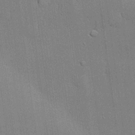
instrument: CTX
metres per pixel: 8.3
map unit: lHvf
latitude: 20.0444
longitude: 143.1242
